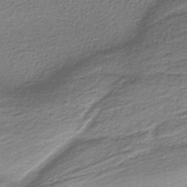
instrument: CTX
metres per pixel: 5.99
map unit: HNb
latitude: -37.6532
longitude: 53.5777
